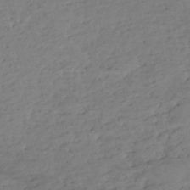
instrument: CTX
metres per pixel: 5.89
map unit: eHh
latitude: -51.8611
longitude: -24.4978
